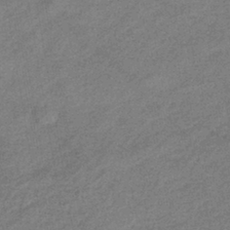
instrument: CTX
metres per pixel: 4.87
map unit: eHb
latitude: -39.1053
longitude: 80.3307
